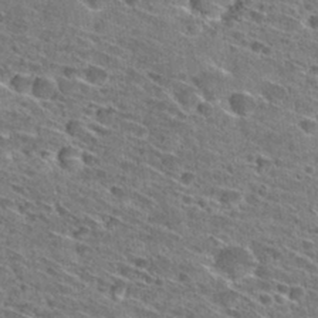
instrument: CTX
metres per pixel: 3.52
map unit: Hto
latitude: 29.3104
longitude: -45.3859
